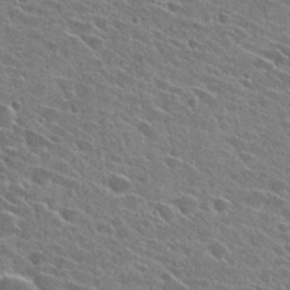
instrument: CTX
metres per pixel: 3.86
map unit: Hto
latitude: 28.0633
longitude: -43.0270
